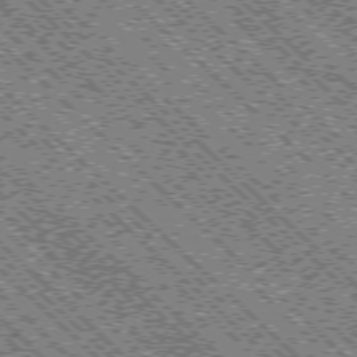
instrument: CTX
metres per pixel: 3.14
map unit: Ap
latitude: -76.0472
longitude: -96.4223
